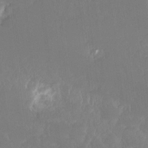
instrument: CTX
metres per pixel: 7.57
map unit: Hto
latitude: -8.3306
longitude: -47.0837
